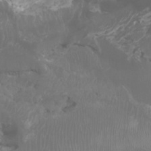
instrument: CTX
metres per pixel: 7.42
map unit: Htu
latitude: -6.9164
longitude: -71.3293
